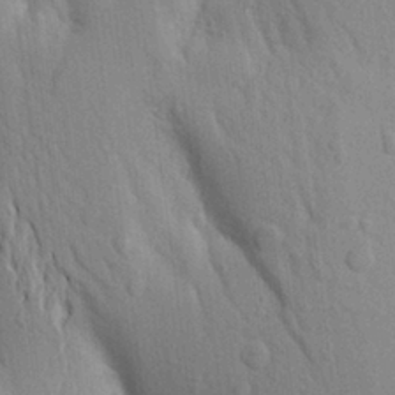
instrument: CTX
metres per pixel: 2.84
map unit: Aa
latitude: 18.5545
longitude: -149.4426
